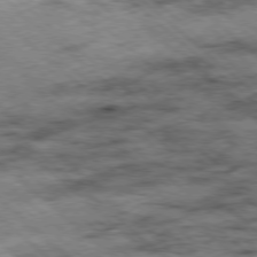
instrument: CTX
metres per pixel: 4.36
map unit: Ap
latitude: -78.6329
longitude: -49.7261
